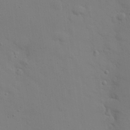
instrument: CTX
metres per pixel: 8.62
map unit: eHh
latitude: 25.4804
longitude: -69.8017
